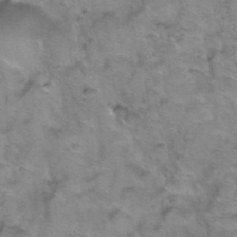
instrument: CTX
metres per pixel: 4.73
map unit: Hto
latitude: 38.8947
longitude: -44.3467
